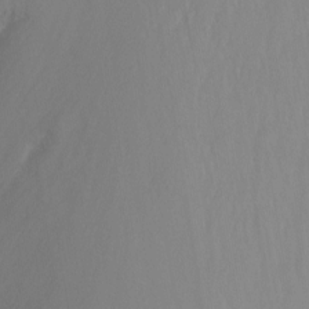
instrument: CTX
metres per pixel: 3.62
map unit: Nhu
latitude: -8.6329
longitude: -47.6316
